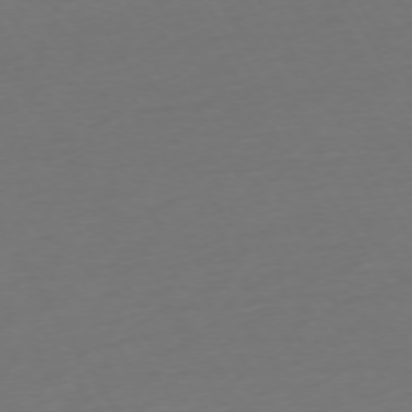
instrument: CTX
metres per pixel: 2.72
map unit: Ap
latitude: -74.7652
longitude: -68.4790
